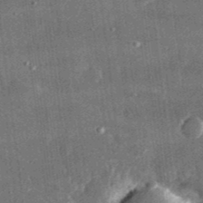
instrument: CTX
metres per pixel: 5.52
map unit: lHvf
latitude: 31.5371
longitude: -90.3089
